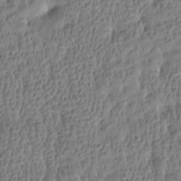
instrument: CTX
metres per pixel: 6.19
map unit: Htu
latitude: -4.0850
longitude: 176.2739
